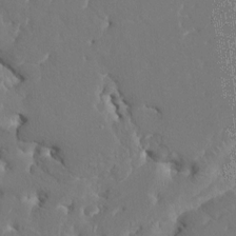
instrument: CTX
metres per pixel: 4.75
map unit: HNhu
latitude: 6.6490
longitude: -6.2145
